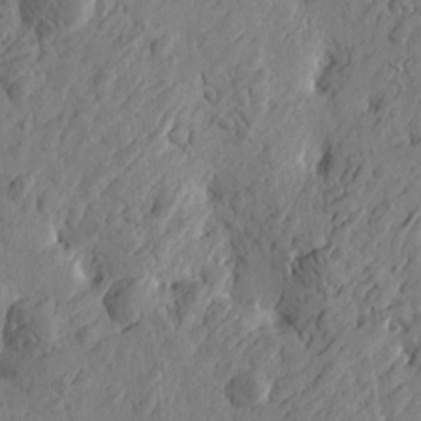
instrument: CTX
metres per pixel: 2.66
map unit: Htu
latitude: -2.2928
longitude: -178.3845
